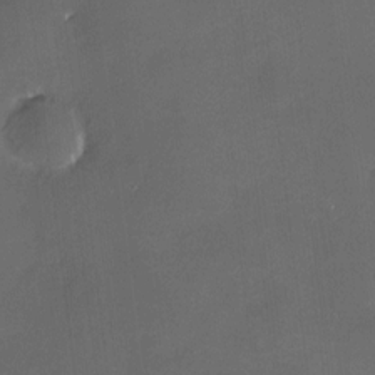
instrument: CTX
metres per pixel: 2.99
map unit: HNhu
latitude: 7.3482
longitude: 8.2172
